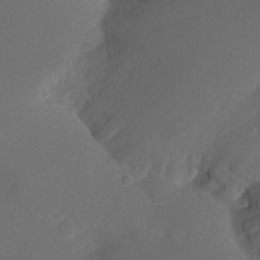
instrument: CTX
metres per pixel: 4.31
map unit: Ht
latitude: -10.3495
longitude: -35.6694
